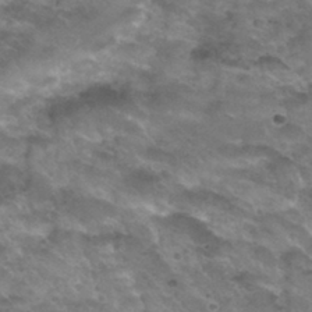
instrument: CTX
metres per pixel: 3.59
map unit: Hto
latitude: 32.4979
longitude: -48.2334
